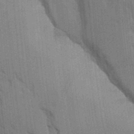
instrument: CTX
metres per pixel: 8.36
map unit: Aa
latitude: 9.8395
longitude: -126.5357
